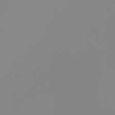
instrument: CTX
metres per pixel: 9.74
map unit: Nhu
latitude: -6.2550
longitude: -94.4979
